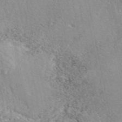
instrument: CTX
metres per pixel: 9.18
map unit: eAb
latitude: 45.8394
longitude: 111.9178
